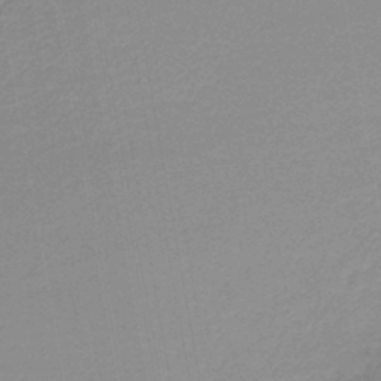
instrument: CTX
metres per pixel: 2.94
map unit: lHb
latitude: -44.3684
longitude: 62.8219
